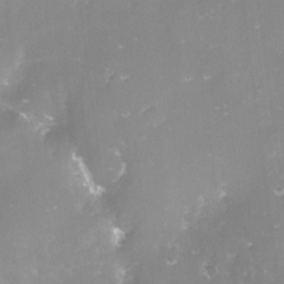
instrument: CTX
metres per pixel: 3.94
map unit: Nve
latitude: -17.8990
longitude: -58.6680
